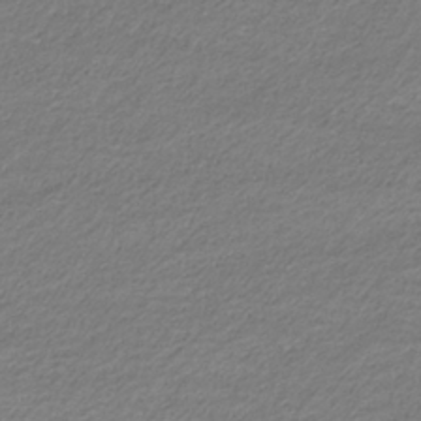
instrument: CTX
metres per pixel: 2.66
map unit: eHb
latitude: -33.1809
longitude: 70.1417
